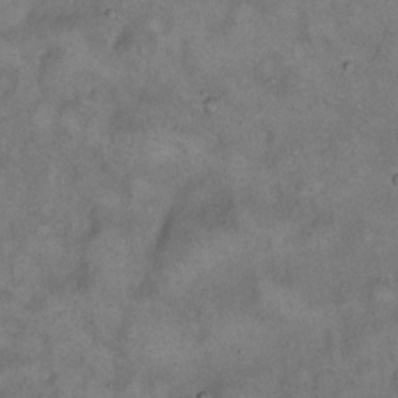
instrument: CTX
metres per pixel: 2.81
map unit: eHh
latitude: 17.9717
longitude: -62.4790
